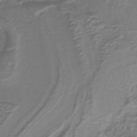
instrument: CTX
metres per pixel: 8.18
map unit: lHb
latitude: -41.2565
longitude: 51.9178
